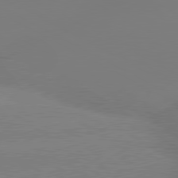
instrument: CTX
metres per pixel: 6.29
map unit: lApd
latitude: 80.2145
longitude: -148.2711
